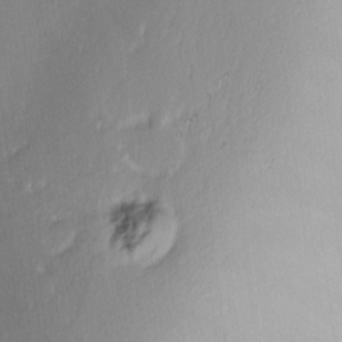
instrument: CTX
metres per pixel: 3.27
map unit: Ave
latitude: 8.8002
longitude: -105.2537
